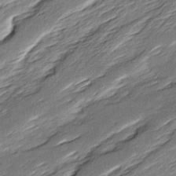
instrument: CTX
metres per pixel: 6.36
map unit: Ave
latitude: 16.0822
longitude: -137.1026
